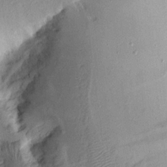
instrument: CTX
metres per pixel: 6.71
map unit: Aa
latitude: 14.9892
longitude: -146.4979
